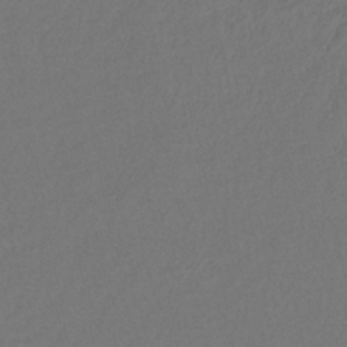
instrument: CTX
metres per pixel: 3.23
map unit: lHb
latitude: -41.8611
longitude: 76.3684
